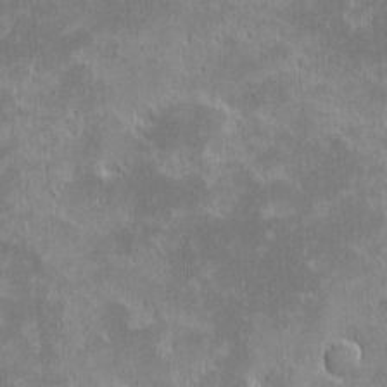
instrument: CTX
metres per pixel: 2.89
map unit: eHh
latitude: -1.6533
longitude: -85.2348
